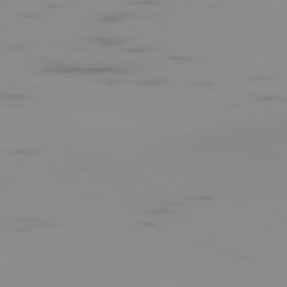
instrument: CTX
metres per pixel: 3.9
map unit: Ap
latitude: -78.0283
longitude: -62.6869
